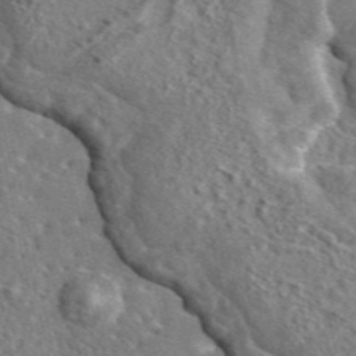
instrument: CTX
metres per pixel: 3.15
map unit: eAb
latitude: 45.3481
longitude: 111.1809
